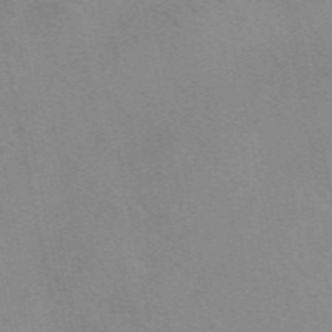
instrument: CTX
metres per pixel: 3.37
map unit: eAb
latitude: 49.0081
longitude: 104.6140
